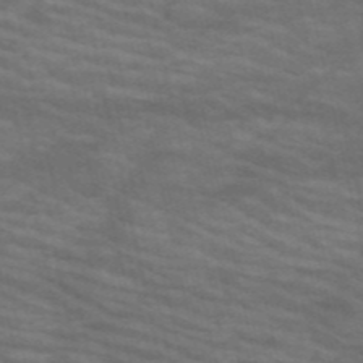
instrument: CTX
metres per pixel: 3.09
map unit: HNb
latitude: -53.6155
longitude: -44.8191
